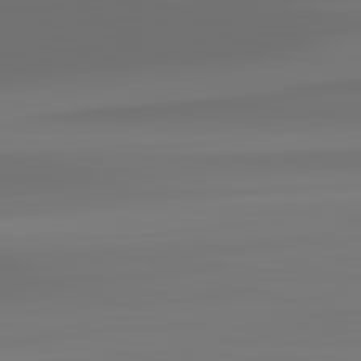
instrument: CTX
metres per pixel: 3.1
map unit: lApd
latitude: 82.6679
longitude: -137.0837
